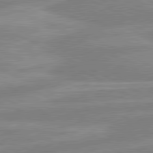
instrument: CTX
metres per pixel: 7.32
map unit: lApd
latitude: 80.8380
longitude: -170.0633
